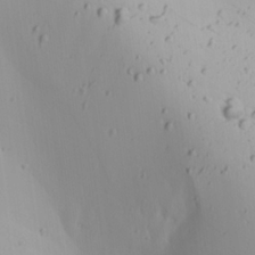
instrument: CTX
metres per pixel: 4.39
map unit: Ave
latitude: 22.6301
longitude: -137.0837
